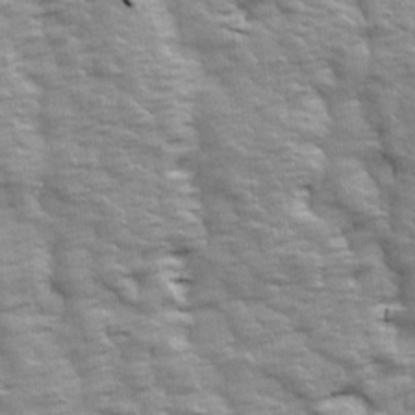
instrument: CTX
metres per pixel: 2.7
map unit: Ave
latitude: 13.9339
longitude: -104.6113
